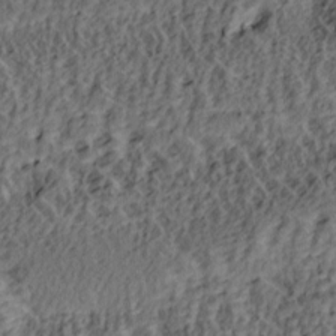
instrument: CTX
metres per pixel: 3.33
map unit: lAa
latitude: 4.3278
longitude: -113.4615
